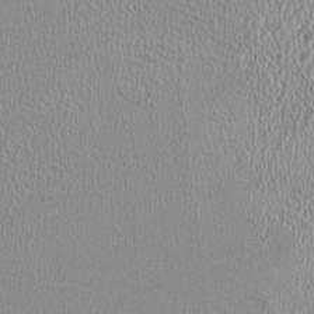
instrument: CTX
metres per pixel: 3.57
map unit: HNhu
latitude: -0.5196
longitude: -0.6868
